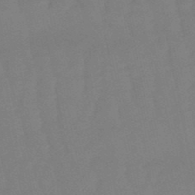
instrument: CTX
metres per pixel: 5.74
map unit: eHb
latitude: -50.0850
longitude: 77.1053
